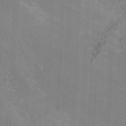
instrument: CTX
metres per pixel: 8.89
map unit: Nhu
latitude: -15.6344
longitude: -56.4412
